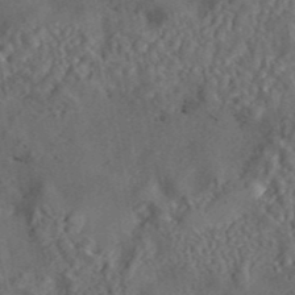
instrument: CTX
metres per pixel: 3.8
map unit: eAb
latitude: 43.0836
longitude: 105.2187
